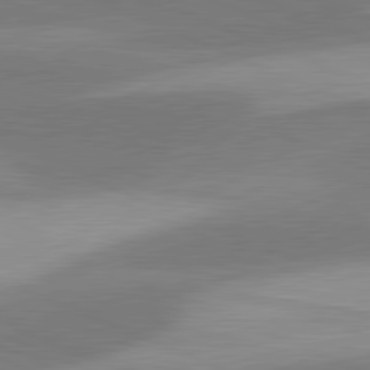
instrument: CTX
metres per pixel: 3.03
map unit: lApd
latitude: 81.4993
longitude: 124.5196
